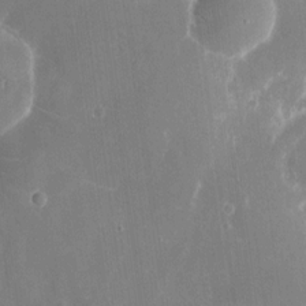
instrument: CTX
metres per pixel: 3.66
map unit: eHh
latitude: 8.6113
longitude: -70.6301
